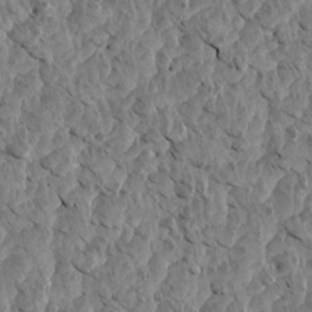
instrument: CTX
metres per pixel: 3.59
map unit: Aa
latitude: 14.4601
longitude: -141.9528
